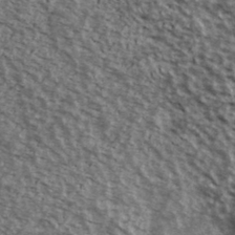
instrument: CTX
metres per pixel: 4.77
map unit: Ave
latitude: 39.6883
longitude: -108.4412
